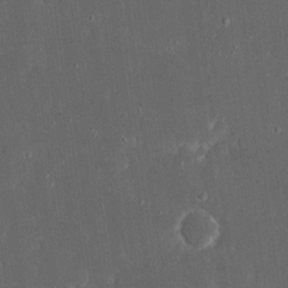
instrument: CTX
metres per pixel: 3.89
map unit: eHh
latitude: 17.3671
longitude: -73.4616
